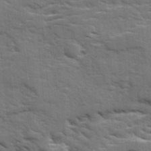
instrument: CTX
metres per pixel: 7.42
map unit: Ave
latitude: 17.6883
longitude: -129.9528
